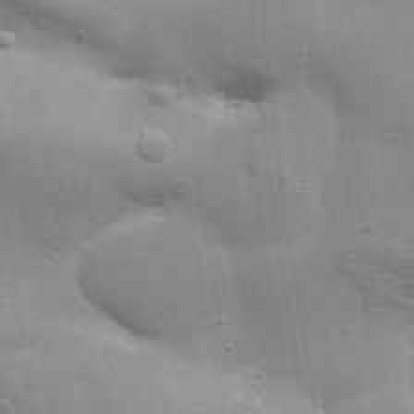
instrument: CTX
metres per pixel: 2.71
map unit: Aa
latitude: 32.0822
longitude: -133.4426
